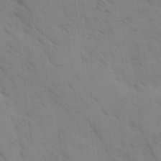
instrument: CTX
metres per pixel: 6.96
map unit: Ave
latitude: -1.1620
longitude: -111.7072
